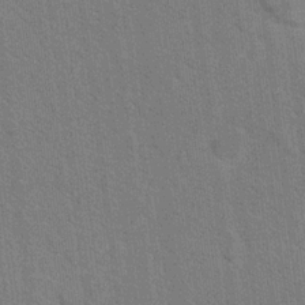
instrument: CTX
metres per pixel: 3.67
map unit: Nhu
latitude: 17.1592
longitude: -33.7828
